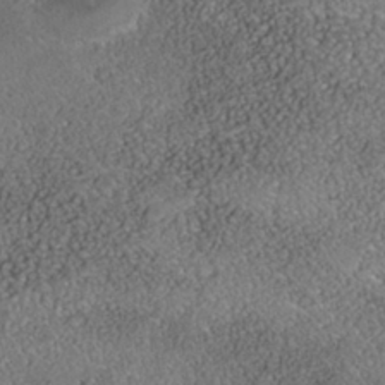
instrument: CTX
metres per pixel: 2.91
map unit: Nhe
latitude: -39.6155
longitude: -117.9150
